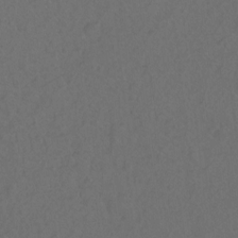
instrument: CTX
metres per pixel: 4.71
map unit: Hto
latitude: -10.2551
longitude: -37.2159
